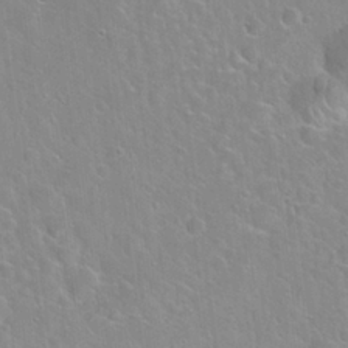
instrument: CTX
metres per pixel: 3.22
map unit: Hto
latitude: 22.2900
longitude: -52.3845
